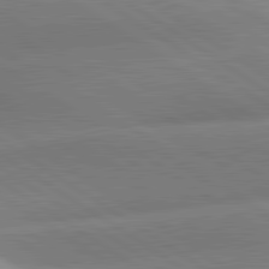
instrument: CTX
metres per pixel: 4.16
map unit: lApd
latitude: 81.3671
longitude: -158.1956
